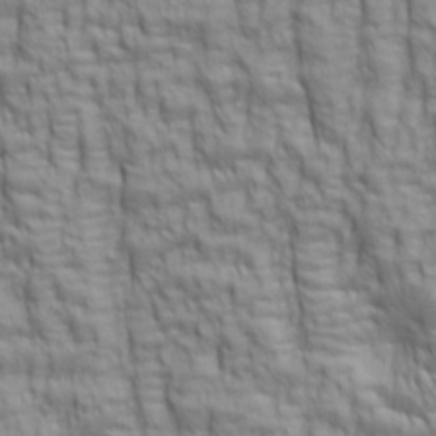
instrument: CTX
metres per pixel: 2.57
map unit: lAa
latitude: 6.2522
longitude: -115.6315
